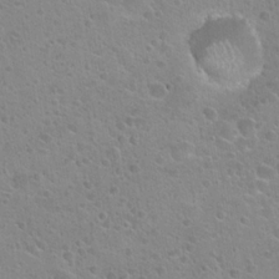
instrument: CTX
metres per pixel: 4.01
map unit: Hto
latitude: 22.5546
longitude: -51.0458
